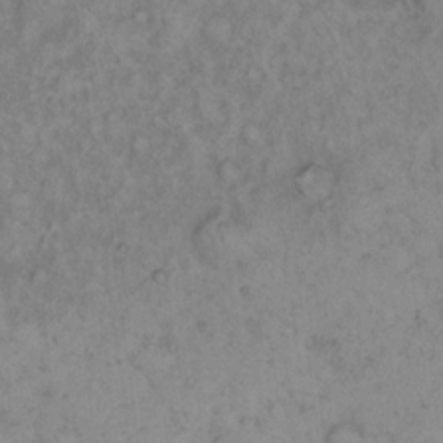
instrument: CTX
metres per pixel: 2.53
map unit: eHh
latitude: 16.5546
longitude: -63.9150
